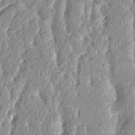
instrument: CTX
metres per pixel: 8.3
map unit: HNhu
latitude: 2.5545
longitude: 7.8233
